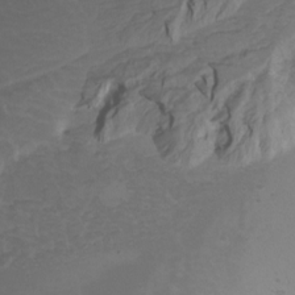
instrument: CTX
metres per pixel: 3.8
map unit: Nhu
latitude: -7.3887
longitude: -70.7435
